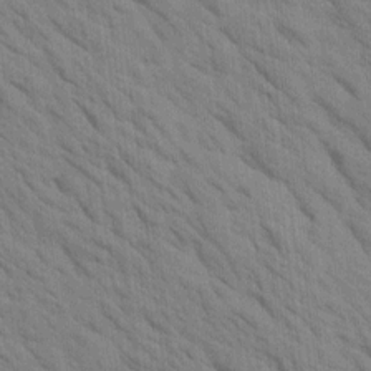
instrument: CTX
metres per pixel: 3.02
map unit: Htu
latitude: 1.5938
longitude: 143.4832
